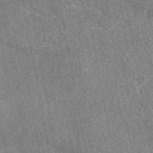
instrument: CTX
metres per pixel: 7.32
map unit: eAb
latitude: 49.1214
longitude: 108.8597
